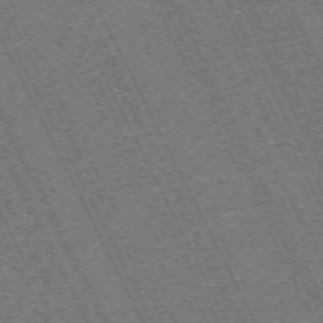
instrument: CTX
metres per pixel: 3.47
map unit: Hpe
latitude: -71.7856
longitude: 10.2740
